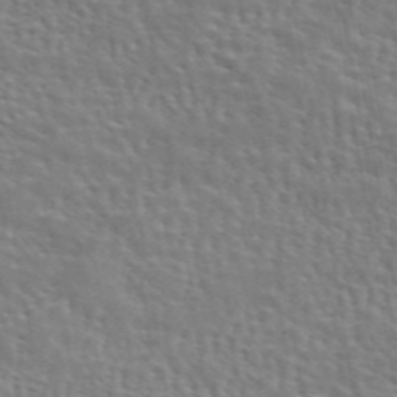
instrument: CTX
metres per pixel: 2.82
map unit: eAb
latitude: 43.8583
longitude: 112.0094
